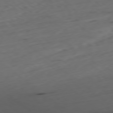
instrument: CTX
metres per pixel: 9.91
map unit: Ap
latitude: -79.0108
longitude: -59.4426
